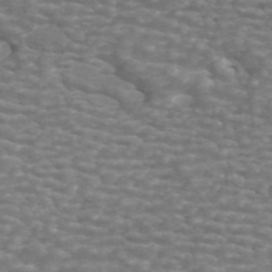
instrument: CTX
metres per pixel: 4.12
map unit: ANa
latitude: 44.7624
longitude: 26.8219
